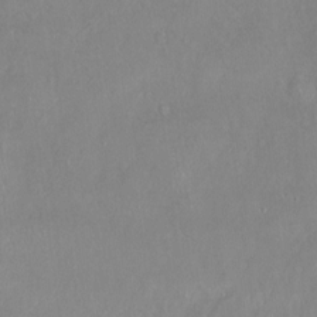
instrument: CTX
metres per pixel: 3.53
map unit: Hto
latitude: -14.3684
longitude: -43.7450
